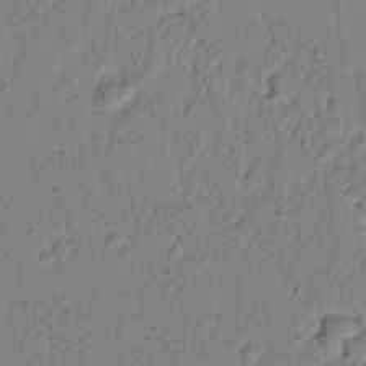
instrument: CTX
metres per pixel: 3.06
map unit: lAvf
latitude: 5.8394
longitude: 165.6155
